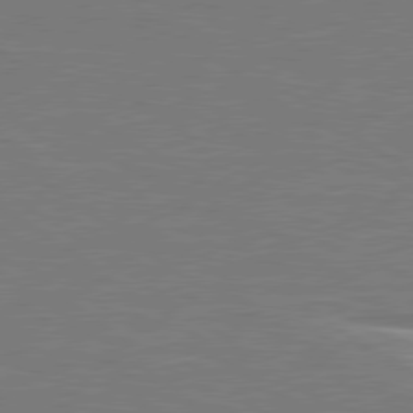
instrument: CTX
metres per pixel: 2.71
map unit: lApd
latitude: 78.9892
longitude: -95.1781
